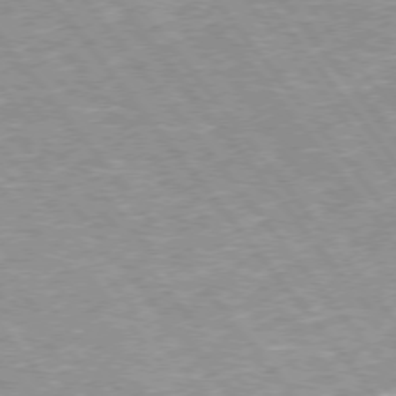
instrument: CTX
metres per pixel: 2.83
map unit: Hpe
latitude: 73.2726
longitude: -141.8016
